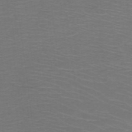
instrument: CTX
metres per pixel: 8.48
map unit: HNb
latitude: -48.9542
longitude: -45.7449
